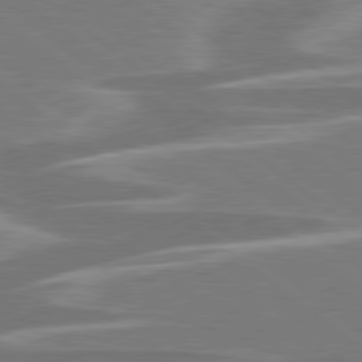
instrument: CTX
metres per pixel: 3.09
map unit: lApd
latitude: 79.2159
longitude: -93.3292
